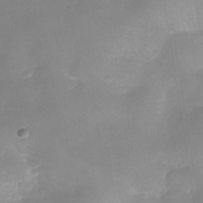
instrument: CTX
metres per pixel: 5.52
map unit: Nhe
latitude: -35.7478
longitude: -145.3481
